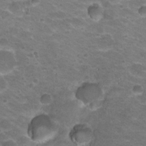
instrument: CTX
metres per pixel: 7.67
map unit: Hto
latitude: 22.8191
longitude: -32.6490
